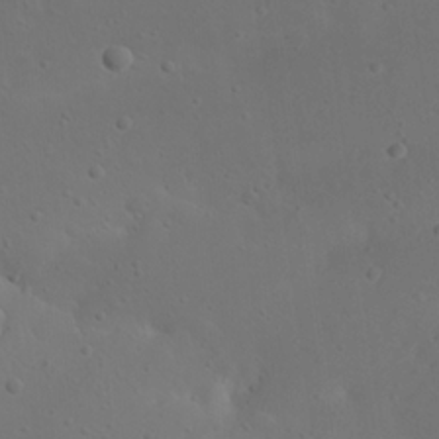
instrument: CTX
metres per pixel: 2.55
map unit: Nhu
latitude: 22.8758
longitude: -72.1011
